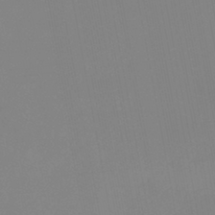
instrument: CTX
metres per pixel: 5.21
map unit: eHb
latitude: -37.2565
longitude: 74.7275
